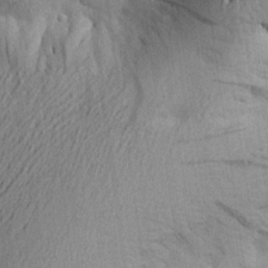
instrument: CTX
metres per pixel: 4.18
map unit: Aa
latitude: 22.1011
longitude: -144.7246
